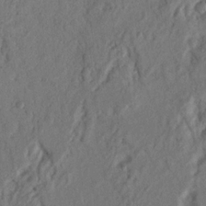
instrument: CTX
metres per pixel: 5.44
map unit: Nhu
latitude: 18.2333
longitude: -77.3292
